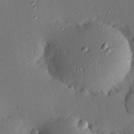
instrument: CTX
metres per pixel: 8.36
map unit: eHh
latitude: 23.0080
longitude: -90.8380
